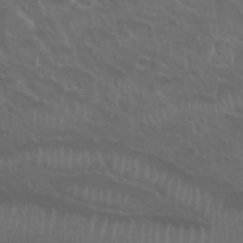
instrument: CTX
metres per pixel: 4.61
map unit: Nhu
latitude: 30.0822
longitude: -50.6679
